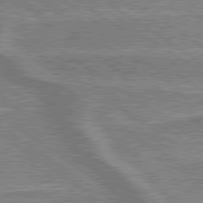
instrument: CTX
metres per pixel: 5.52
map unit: lApd
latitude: 79.6316
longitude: 175.5777
